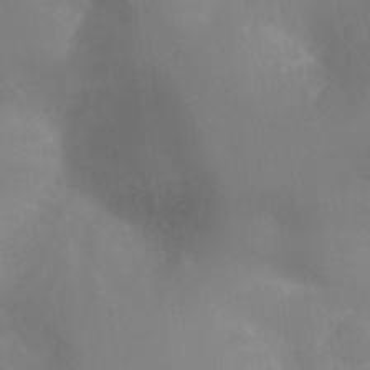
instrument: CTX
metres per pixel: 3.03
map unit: Ht
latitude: -17.0109
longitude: -40.4223
